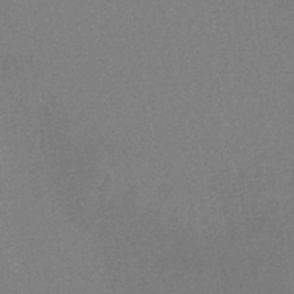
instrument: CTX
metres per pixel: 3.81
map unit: lHb
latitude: -35.7289
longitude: 68.4062
